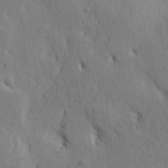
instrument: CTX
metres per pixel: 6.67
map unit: Htu
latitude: -3.1053
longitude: 156.9164
